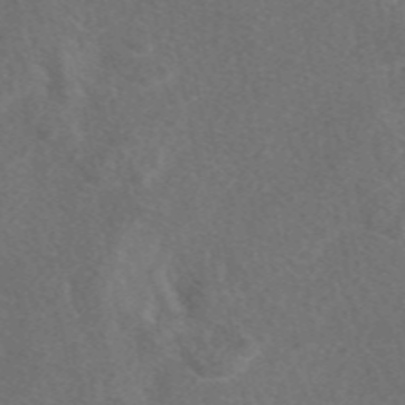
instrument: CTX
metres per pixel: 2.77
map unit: eAb
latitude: 48.0255
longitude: 119.1620
